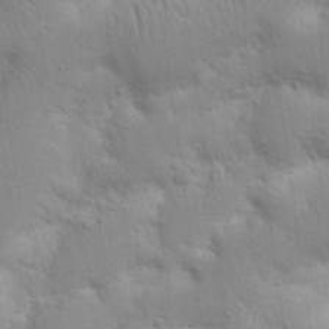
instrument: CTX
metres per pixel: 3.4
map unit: Nhu
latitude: 17.1781
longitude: -75.1403
